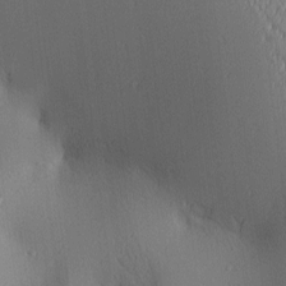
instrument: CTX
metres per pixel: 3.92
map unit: lAa
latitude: 2.2900
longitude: -116.6491
